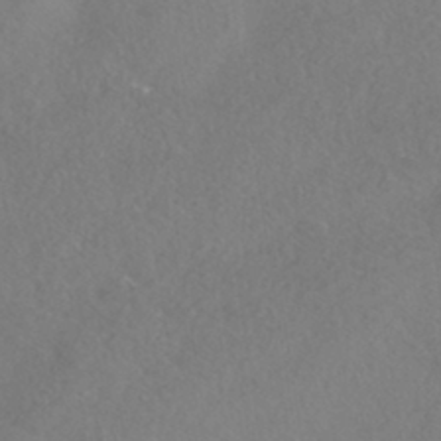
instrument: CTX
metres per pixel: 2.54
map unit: HNhu
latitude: -41.6344
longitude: 102.5385
